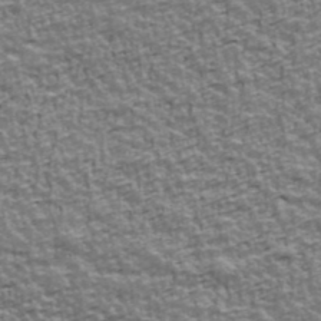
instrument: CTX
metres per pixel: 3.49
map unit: Ave
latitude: 42.1389
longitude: -112.6679
